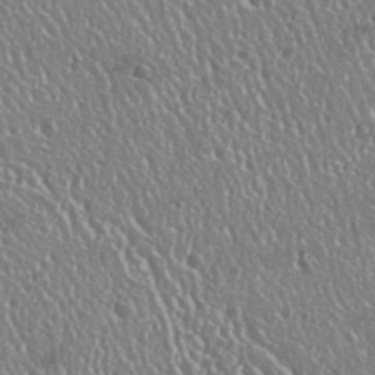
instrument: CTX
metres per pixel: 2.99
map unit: Nhu
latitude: 25.3292
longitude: -59.0081
